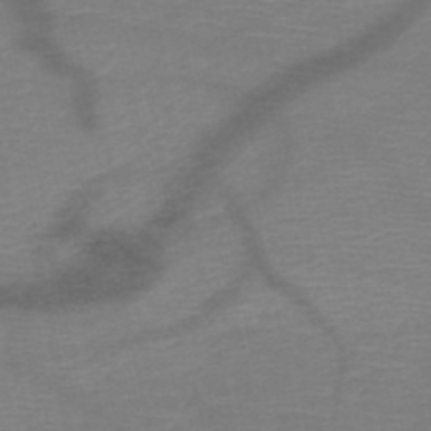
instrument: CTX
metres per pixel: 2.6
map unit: HNb
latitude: -50.3306
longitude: -43.4238
